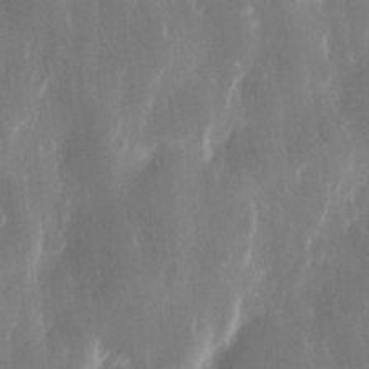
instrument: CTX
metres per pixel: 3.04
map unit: eHh
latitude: 13.0459
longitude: -71.7827
